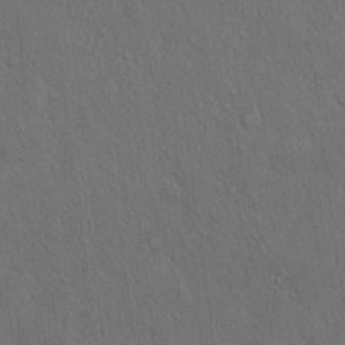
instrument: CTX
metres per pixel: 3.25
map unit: Hto
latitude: 16.6302
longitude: -57.8772
